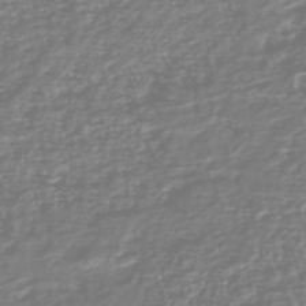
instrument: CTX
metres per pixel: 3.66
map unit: HNhu
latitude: -46.8975
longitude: 28.8975
